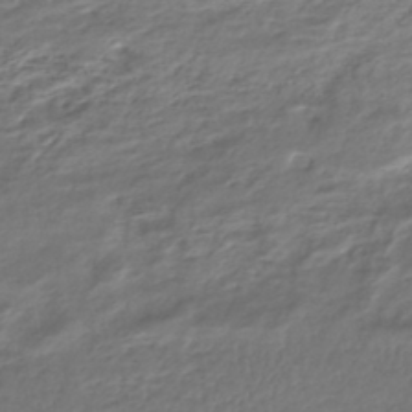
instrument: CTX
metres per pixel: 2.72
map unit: HNhu
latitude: -45.2754
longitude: 101.4076
